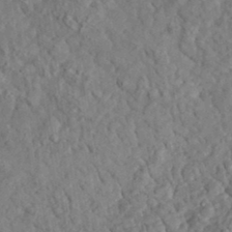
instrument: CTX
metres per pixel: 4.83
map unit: lHvf
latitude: 35.6882
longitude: -85.4993
